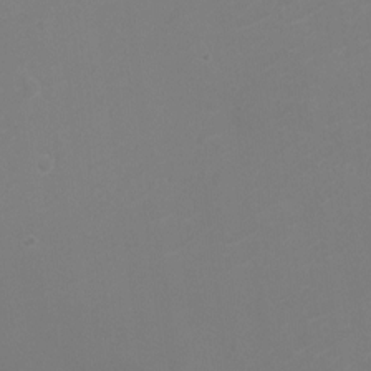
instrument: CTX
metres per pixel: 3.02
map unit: Ht
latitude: -2.7274
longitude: -19.3103
